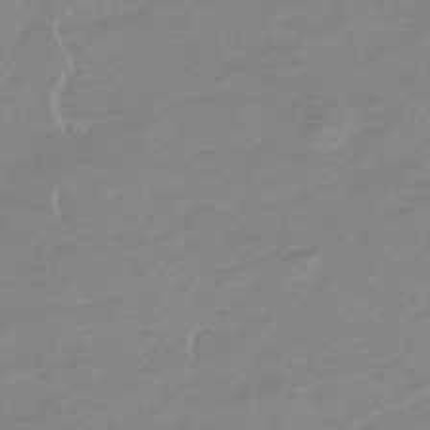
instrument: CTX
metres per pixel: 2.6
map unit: lHb
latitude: -34.0472
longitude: 70.1795
